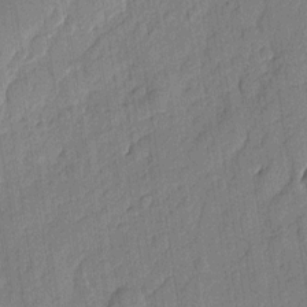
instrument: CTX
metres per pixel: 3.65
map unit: eHh
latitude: 5.9906
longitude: -75.7261
